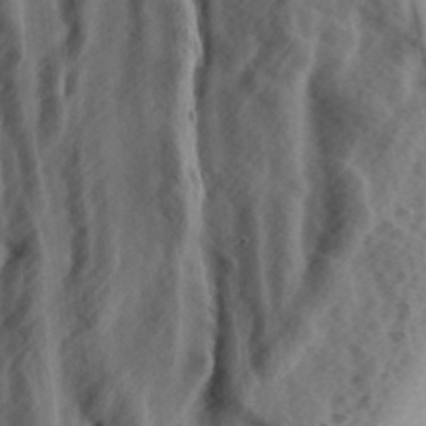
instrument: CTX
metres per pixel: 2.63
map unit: lAa
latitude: -7.2754
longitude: -123.7261
